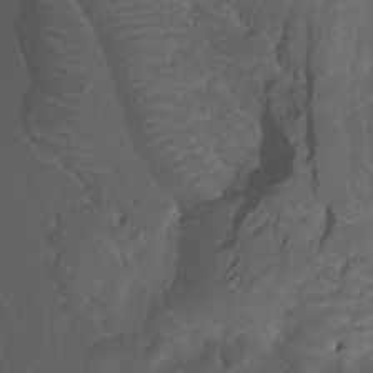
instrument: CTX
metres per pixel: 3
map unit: Nhu
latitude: -10.2551
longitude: -69.2915
